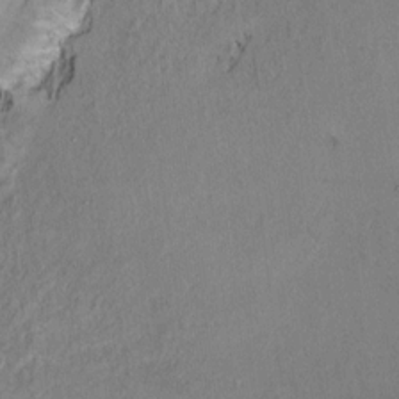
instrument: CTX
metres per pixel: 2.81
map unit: Ht
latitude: 9.0648
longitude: -32.2900
